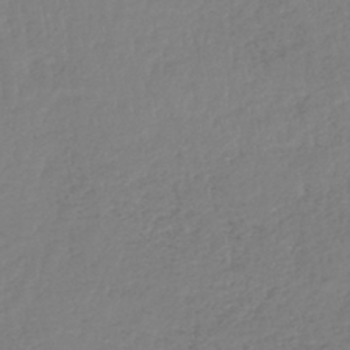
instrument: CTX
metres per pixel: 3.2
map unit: lHb
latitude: -42.2361
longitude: 74.4062
